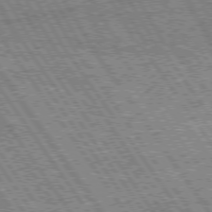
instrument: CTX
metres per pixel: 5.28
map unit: Hpe
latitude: 74.7624
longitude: -154.3278
